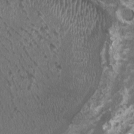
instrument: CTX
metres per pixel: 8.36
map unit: HNhu
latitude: 2.0633
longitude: -3.3104
